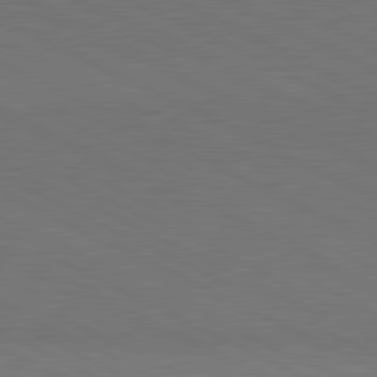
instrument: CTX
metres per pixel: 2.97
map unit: lApd
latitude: 81.1781
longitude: 149.1809
